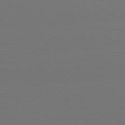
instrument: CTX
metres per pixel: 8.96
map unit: lApd
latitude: 80.8758
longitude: -148.4790
